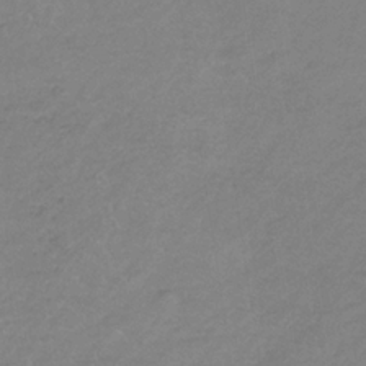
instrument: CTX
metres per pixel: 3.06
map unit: HNb
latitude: -35.3132
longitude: 55.9556
